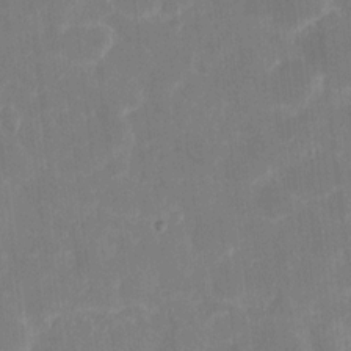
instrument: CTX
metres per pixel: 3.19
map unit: eHh
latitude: 7.3293
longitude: -69.6127
